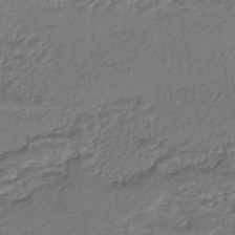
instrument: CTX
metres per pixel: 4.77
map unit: HNhu
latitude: -45.7478
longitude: 95.9556
